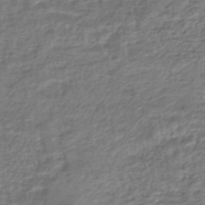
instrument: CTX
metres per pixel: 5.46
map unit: HNhu
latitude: -45.2376
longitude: 97.3888
